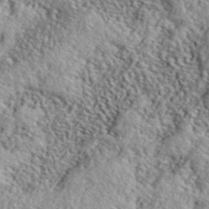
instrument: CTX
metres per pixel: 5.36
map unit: lHvf
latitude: 40.7813
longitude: -88.3090
